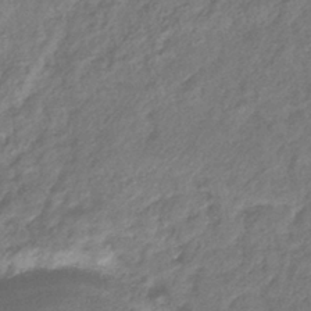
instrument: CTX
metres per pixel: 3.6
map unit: eHb
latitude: -38.8219
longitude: 81.3321
